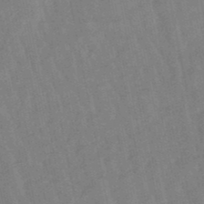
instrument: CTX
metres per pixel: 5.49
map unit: lHb
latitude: -48.8597
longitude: 78.0661
